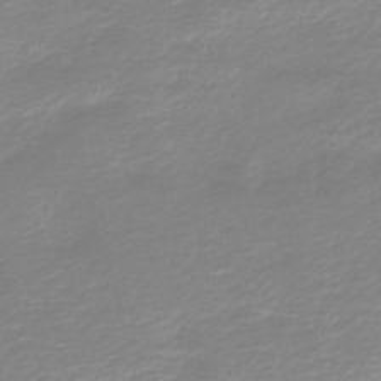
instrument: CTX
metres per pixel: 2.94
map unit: HNb
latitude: -45.4643
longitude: 54.3495
